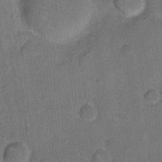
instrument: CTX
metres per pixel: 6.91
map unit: eHh
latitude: 10.3278
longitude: -63.8584
